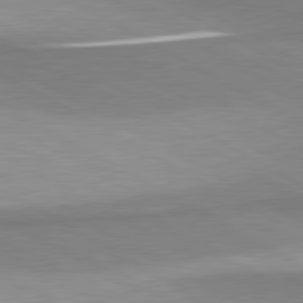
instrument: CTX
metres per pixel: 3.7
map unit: lApd
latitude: 80.8191
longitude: 158.8596
